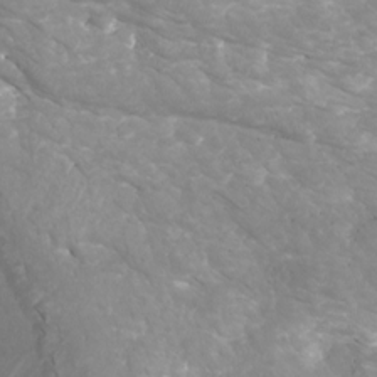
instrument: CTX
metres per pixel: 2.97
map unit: Htu
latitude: -9.6533
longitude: -75.8394
